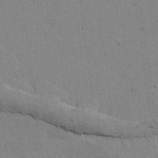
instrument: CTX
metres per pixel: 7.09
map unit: lAvf
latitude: 16.6113
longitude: -127.1592
